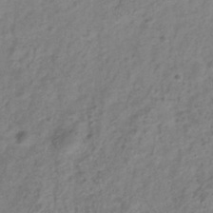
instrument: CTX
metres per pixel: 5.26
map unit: Hve
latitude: -33.8045
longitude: 89.2376
